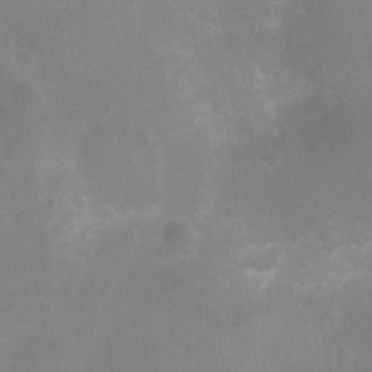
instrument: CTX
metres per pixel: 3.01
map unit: Nhu
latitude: 3.3859
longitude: -25.6693
